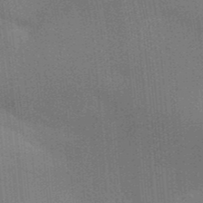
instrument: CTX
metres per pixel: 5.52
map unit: Aa
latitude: 32.7624
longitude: -143.0648
